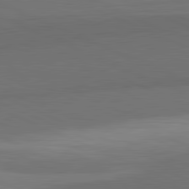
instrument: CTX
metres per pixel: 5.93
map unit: lApd
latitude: 82.1199
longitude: 156.7841
